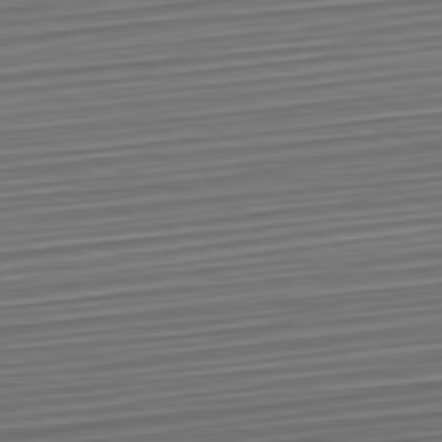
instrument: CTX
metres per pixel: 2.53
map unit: Hpe
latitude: -82.6329
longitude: 15.5777
